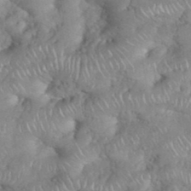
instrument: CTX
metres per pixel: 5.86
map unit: eHh
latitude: 38.4412
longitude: -58.0633
